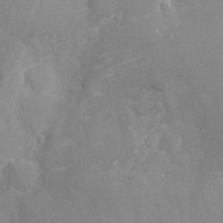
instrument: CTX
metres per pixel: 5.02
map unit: Nhu
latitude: -27.4643
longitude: -79.4616
